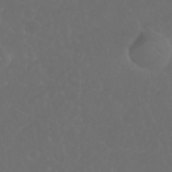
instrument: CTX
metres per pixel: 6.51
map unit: Nhu
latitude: 22.7435
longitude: -65.1592
